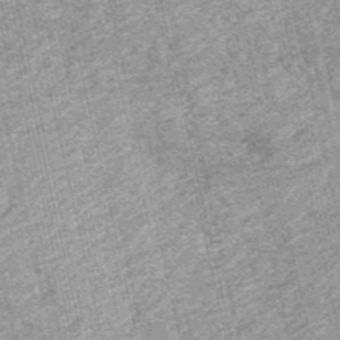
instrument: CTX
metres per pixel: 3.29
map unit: HNb
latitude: -53.0297
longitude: -38.5357
